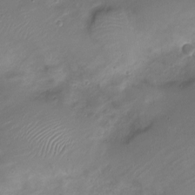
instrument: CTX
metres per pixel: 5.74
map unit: Nve
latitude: -21.0297
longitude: 105.2187
